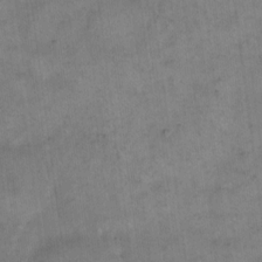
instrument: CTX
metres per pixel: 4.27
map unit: eHh
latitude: 14.6491
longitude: -66.3656
